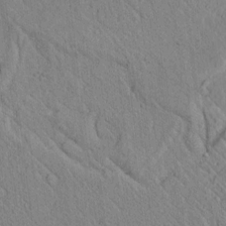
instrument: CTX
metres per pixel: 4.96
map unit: lAvf
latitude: 7.0269
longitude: 160.5952
